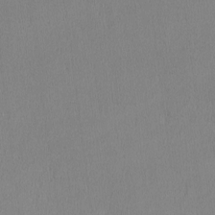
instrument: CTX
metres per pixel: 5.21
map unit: lHvf
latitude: -13.0675
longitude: -100.1011
